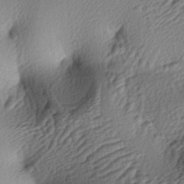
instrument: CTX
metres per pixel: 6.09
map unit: lAa
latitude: -4.0472
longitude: -123.2915
